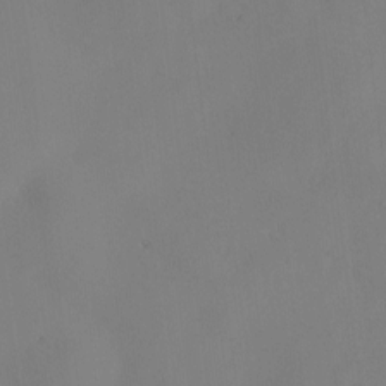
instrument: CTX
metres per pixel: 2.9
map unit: Hve
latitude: -10.2362
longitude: 176.1606
